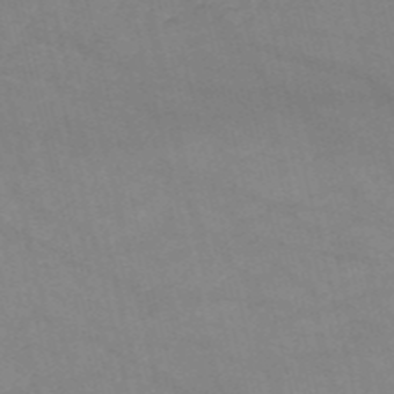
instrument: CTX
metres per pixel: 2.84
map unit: HNb
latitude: -53.5021
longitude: -37.3104
